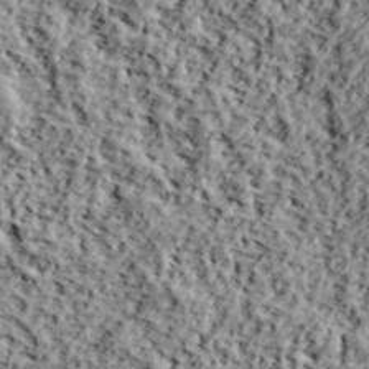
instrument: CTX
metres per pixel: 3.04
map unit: lHvf
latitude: 40.0444
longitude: -87.6316
